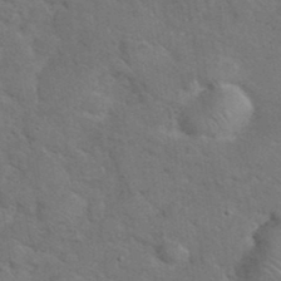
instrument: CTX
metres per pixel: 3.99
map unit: eHh
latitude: 37.8206
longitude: -65.8016
